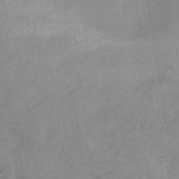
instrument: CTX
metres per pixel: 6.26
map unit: HNb
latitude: -45.3321
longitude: -45.6127
